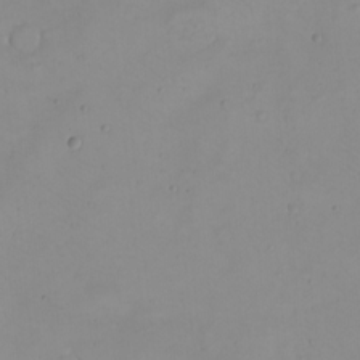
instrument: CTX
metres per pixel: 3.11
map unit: eHh
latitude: -9.2565
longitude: -68.6490
